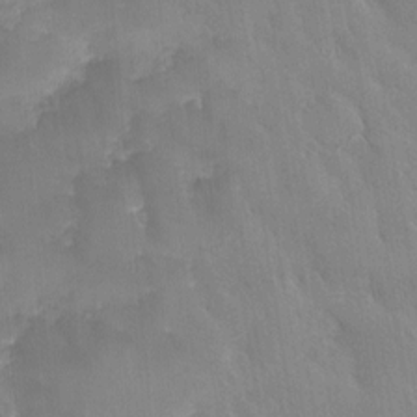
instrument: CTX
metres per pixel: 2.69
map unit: Ave
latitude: -11.4077
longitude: -120.1011
